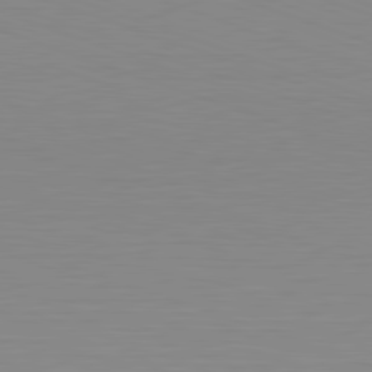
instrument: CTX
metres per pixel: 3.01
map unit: Hpe
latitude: -82.7274
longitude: 7.5021
